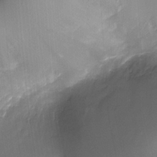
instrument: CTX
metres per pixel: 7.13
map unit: Ht
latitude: -17.5777
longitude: -44.7246
